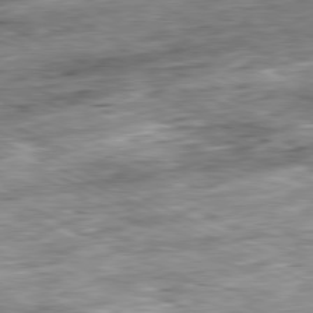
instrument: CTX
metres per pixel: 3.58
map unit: Ap
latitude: -81.1242
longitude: -88.0633
